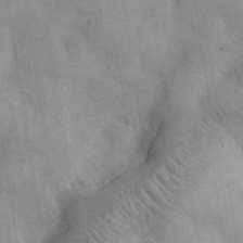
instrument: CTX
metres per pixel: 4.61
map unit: lHvf
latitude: 36.5357
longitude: -92.1766
